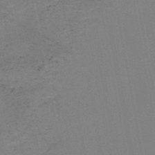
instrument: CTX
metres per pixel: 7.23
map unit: HNb
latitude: -50.6707
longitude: -51.5560
